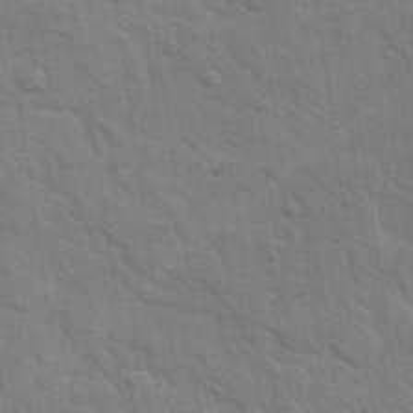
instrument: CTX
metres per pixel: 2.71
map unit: lAvf
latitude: -8.5007
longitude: -120.4979
